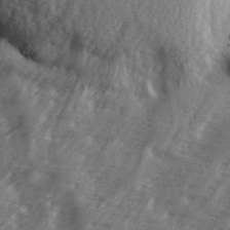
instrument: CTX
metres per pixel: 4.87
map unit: Ave
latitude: 1.8583
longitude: -111.0648
